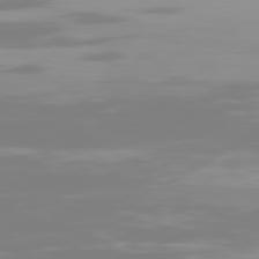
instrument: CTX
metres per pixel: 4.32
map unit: Hpe
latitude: 77.6316
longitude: -137.1781
